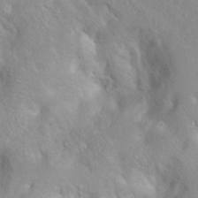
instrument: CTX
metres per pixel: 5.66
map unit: Ht
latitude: 3.3104
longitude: -26.1767
